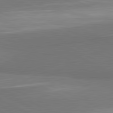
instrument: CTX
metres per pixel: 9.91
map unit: lApd
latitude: 81.4426
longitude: 157.1809
